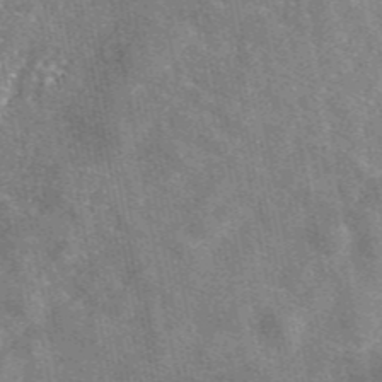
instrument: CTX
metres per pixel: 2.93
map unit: eAb
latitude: 47.0459
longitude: 122.2362
